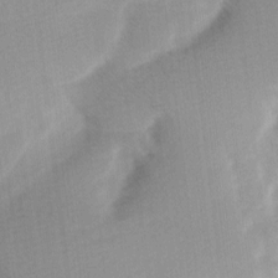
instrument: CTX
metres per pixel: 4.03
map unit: Ave
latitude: 11.1025
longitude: -106.9514
